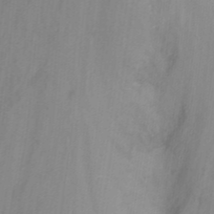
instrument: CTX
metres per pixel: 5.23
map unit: Nhu
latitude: -8.6896
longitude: -49.1403
